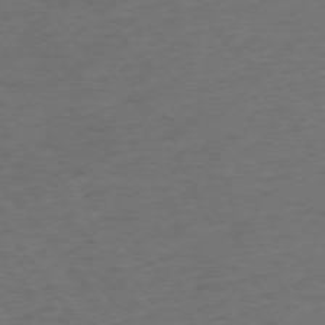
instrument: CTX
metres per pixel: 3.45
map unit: Ap
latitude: -75.3321
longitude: -89.9717
